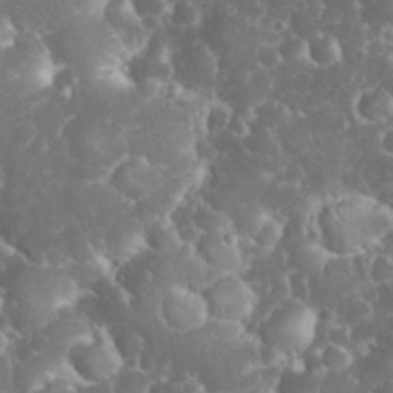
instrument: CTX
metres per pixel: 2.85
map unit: eHh
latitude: 32.6302
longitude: -63.8584
